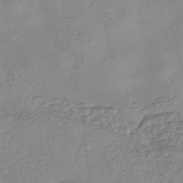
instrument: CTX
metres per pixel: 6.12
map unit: eHh
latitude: -42.3117
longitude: 119.5021
